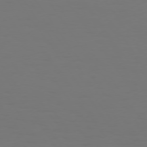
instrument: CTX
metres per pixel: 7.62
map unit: Hpe
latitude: 73.7828
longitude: -123.3860
